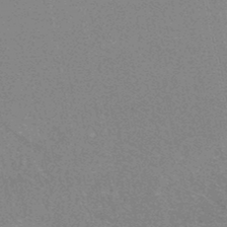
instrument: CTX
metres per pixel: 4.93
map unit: HNhu
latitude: -47.0297
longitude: 99.8044
